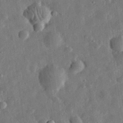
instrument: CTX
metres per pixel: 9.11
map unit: eHh
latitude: 32.5924
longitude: -77.0458
